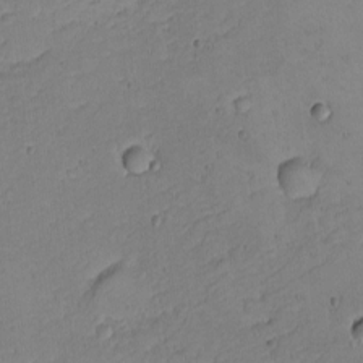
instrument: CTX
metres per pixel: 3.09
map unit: eHh
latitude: -5.0297
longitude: -81.8394
